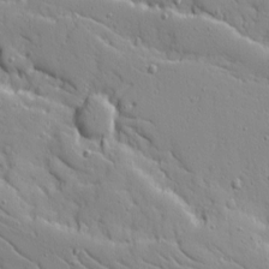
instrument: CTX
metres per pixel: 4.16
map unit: Ave
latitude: 10.4223
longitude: -101.6316
